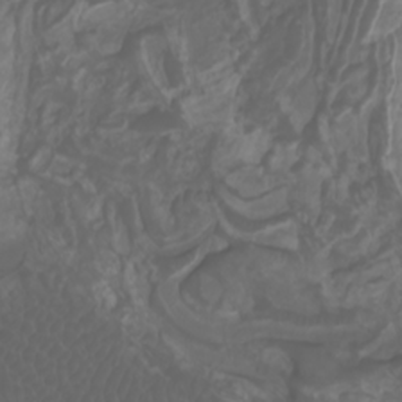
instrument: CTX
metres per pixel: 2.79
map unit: Nhu
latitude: -7.4454
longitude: -84.5357
